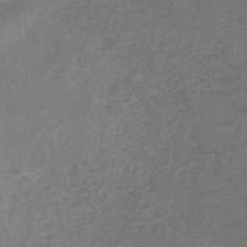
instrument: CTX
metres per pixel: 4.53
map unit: lHb
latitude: -32.6708
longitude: 69.1242
